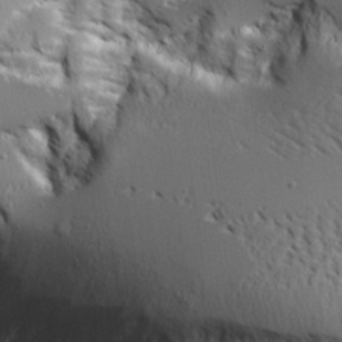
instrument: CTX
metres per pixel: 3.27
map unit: Aa
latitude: 21.0081
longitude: -124.0822
